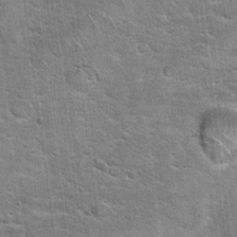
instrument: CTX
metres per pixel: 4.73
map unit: Hto
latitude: 20.1200
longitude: -49.2726
